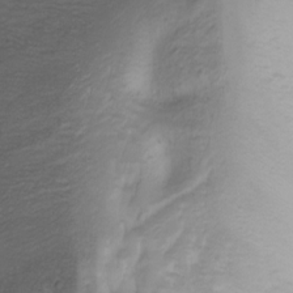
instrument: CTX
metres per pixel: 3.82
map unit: Nhu
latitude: -1.6533
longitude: -74.4412
